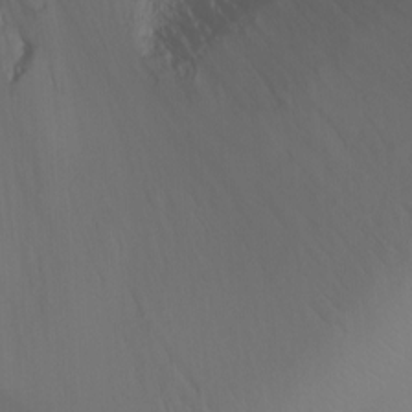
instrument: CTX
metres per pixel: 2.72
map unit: Ht
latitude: -16.1417
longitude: -47.1026
